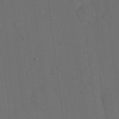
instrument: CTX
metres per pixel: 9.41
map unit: eHh
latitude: 19.0458
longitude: -65.4426
